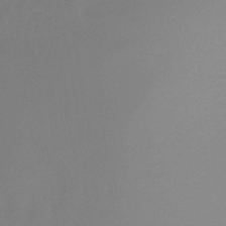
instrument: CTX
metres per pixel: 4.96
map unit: Ht
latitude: -12.1417
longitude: -47.0837
